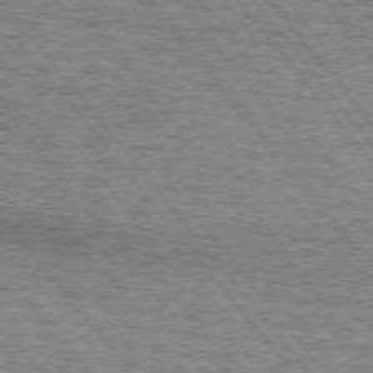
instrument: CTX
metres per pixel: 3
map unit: lApd
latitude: 73.9151
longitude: -77.0836
